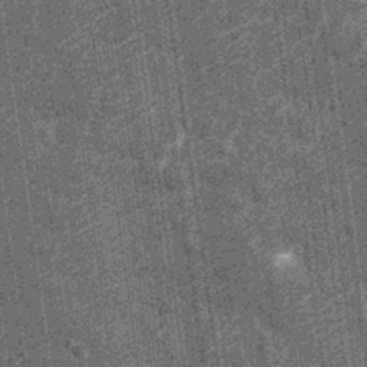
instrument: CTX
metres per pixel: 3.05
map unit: Nhu
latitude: -12.9353
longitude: -22.4034
